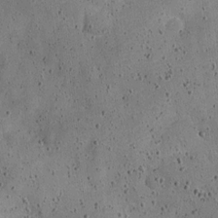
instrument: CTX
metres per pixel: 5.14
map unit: Nve
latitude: -25.0675
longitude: 105.5588
